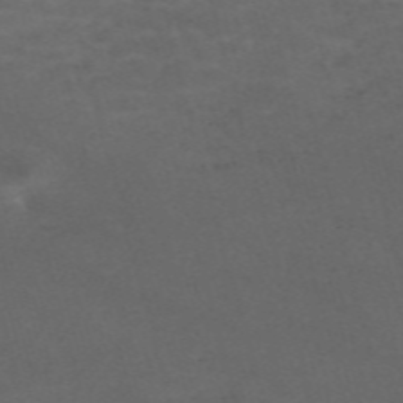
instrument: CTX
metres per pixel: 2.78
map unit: Nve
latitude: -58.9541
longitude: 59.3320
